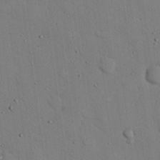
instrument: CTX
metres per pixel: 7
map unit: eHh
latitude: 25.5371
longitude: -77.4993
